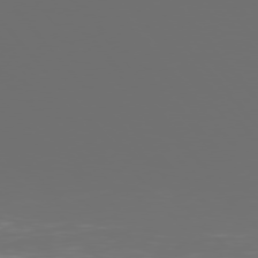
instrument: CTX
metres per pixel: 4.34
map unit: Hpe
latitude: 76.2522
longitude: -142.5735
